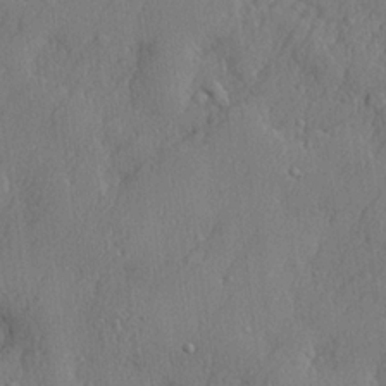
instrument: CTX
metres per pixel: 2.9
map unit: lHvf
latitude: 22.0444
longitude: 142.5951
